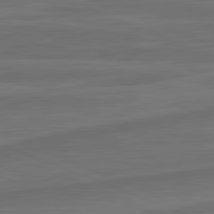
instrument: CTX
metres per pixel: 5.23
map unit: lApd
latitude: 82.0822
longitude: -171.5938
